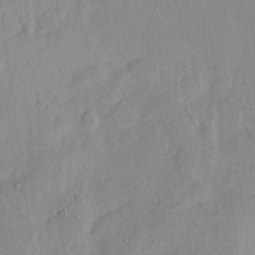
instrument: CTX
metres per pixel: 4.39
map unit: Hto
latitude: -6.8408
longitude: -47.4427
